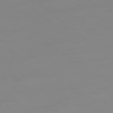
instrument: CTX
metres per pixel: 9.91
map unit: Hpe
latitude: -78.4440
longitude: -20.1956
